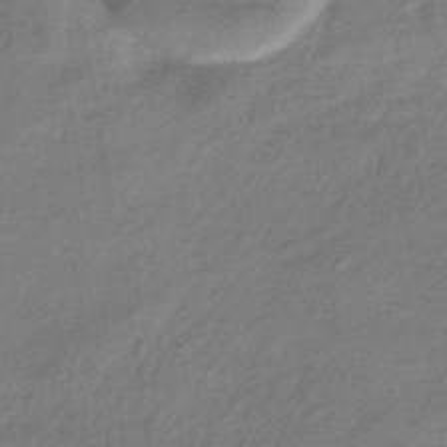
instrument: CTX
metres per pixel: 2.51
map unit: HNhu
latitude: -42.0849
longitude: 90.2551
